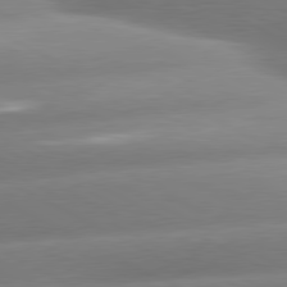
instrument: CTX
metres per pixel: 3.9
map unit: lApd
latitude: 80.4034
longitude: -159.1781
